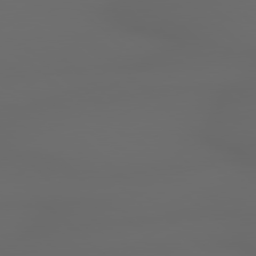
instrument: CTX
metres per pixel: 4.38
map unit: lApd
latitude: 79.0837
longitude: -167.1025
